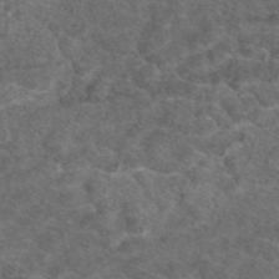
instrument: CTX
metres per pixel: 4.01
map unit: eAb
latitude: 47.5371
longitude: 107.6533
